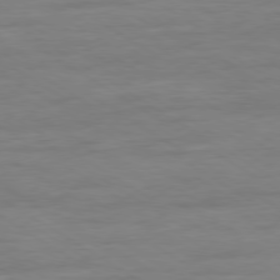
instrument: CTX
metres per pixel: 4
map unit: Ap
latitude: -80.1228
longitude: -103.9528
